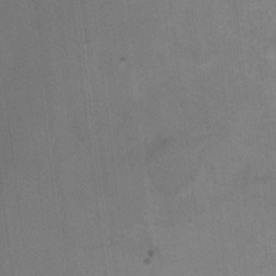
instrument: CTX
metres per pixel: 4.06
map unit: Ht
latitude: 5.0836
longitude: -36.8191
